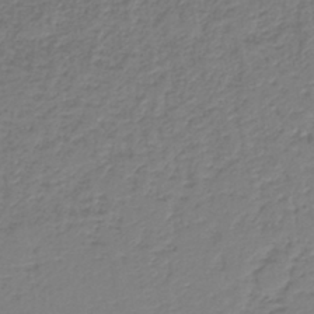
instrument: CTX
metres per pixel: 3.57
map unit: HNb
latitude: -39.5966
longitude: 49.8989
